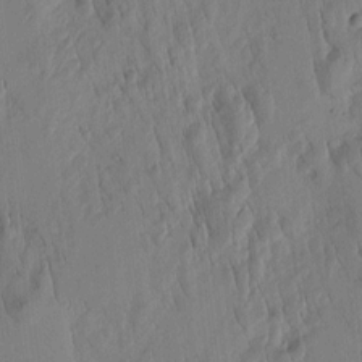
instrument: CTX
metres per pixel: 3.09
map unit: Htu
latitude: 2.0444
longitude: -178.0633
